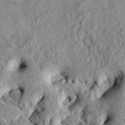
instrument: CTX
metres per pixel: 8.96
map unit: HNhu
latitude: 11.6694
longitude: 23.3888
